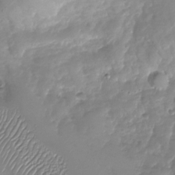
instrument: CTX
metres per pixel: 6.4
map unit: Nhu
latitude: -27.6721
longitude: -59.2348
